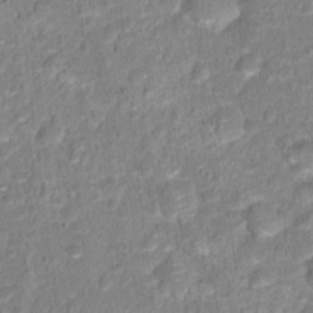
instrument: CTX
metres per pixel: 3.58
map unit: Hto
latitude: 16.5168
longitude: -40.1199
